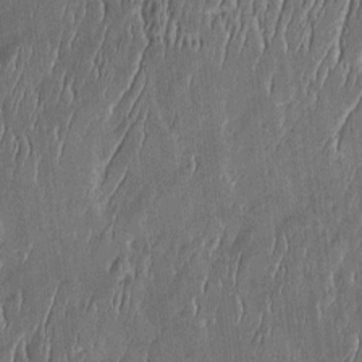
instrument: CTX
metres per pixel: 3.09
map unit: Htu
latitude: -6.1228
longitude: 175.4076
